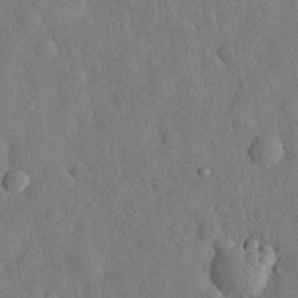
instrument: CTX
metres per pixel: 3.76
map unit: eHh
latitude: 29.5371
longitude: -76.1577
